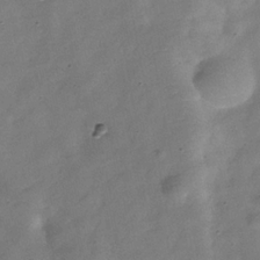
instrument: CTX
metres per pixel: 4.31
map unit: Hve
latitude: -31.9556
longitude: 94.1227
